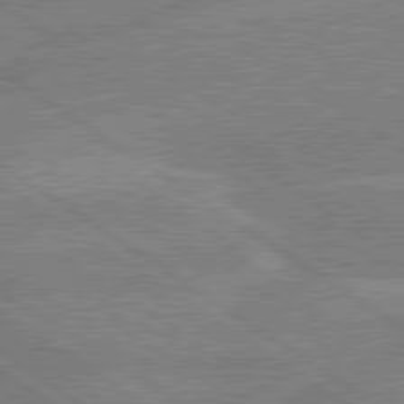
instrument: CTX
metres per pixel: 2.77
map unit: lApd
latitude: 79.8017
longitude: -132.0444
